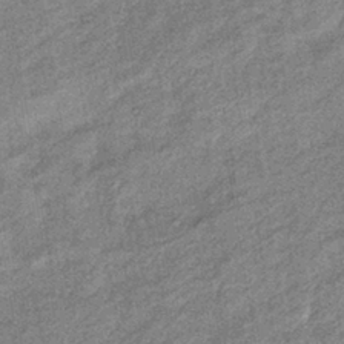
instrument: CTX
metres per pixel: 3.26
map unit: eHb
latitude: -38.5574
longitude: 79.1809
